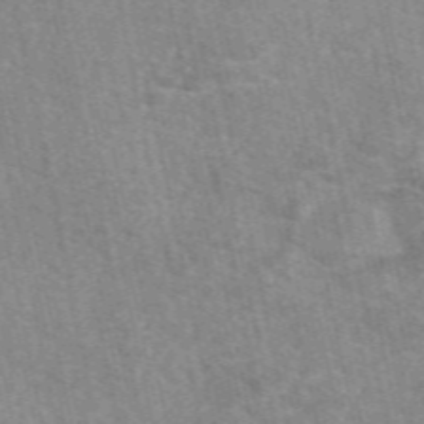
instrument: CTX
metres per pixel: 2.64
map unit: eAb
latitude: 50.3845
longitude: 111.9367
